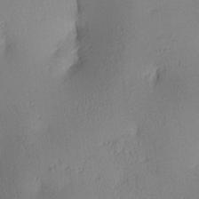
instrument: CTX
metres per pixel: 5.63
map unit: lAa
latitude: 4.5168
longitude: -116.0255
